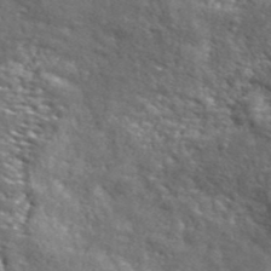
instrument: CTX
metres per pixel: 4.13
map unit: ANa
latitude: 42.9325
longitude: -87.4048
